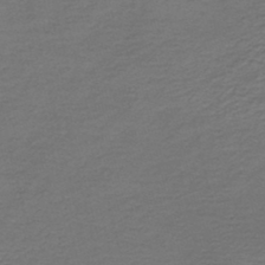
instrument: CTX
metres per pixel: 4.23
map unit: HNb
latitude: -43.3698
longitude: 50.8597
